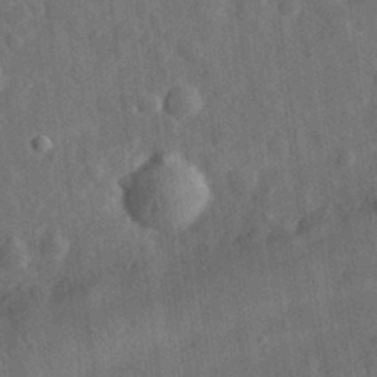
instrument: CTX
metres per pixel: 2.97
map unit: eHh
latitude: 30.0255
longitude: -77.1970
